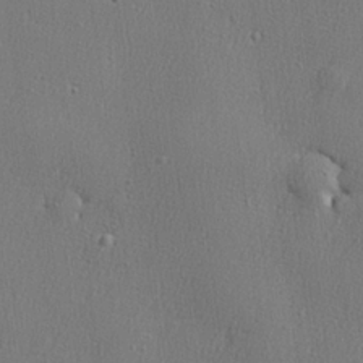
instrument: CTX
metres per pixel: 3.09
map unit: lHvf
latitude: 23.6694
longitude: 141.3510
